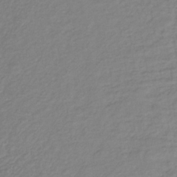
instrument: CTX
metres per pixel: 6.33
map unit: lHb
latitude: -37.4265
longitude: 70.6896
